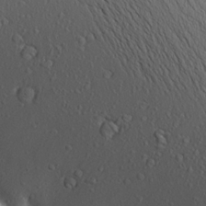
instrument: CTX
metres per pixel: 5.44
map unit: Aa
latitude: 19.0080
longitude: -148.1011
